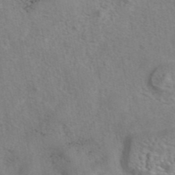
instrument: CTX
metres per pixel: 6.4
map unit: eAb
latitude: 42.3278
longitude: 105.1998
